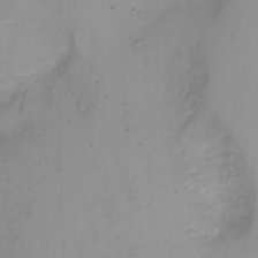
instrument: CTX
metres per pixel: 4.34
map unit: Nhu
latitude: -4.8219
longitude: -84.6869
